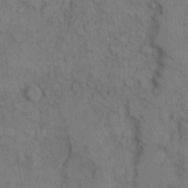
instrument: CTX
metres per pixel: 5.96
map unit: Hto
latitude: 7.5749
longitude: -60.2144
